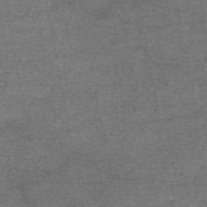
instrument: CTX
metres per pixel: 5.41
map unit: eAb
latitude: 47.4427
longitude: 104.0094
